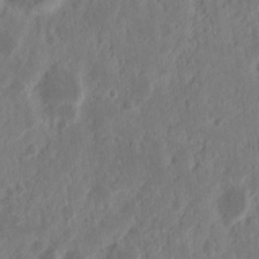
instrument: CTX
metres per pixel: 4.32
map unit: Nhu
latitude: 15.2726
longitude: -73.7072
